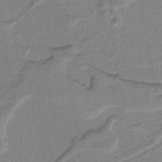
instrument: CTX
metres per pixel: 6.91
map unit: lHb
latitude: -39.0676
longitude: 54.5385
